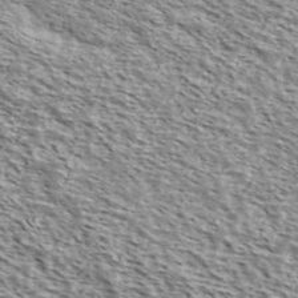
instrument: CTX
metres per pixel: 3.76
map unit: Ave
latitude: 38.1956
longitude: -108.7057
